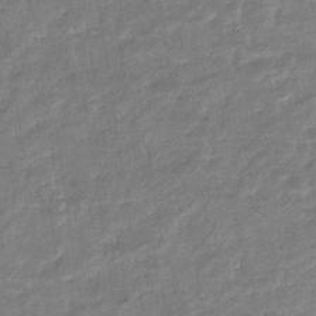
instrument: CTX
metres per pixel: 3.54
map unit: eHb
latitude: -36.2739
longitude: 77.1053
